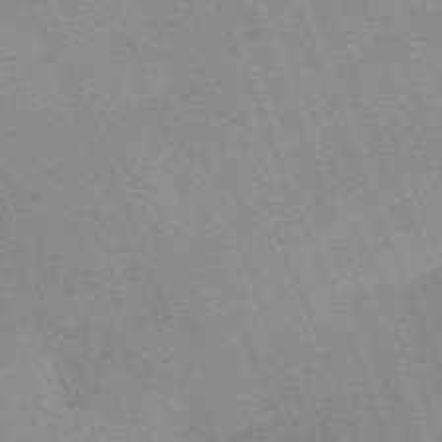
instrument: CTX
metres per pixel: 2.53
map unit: Nhu
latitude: -67.1053
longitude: 38.6897
